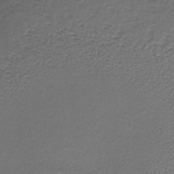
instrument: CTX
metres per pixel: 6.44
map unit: lHb
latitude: -35.0108
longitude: 61.4265
